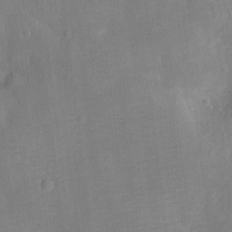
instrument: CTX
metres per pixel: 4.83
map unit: Ht
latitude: -11.1998
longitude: -24.6868
